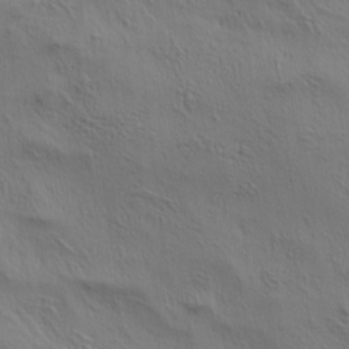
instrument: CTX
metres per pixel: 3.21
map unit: lAa
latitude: 5.0458
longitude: -112.9514
